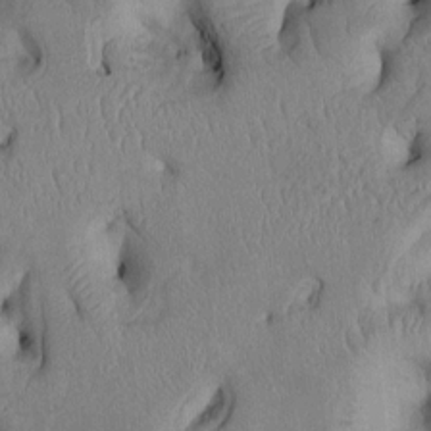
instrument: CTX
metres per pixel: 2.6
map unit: Htu
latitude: 3.0080
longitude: 148.9731
